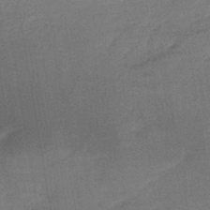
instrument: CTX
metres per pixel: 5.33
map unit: lHb
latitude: -38.5952
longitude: 58.5006
